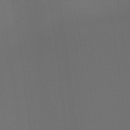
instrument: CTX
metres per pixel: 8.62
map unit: Hto
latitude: -7.8044
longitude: -50.4412
